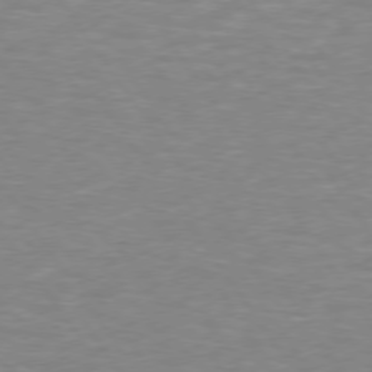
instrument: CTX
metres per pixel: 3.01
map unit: lApd
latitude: 74.3089
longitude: -51.8205
